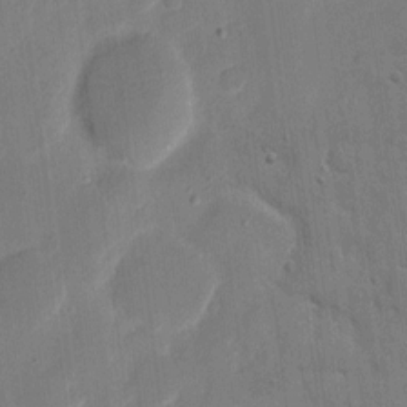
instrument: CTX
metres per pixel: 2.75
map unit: eHh
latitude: 9.0836
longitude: -67.9717
